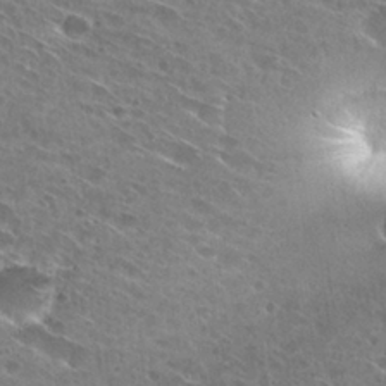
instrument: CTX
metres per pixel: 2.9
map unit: Hto
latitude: 28.4034
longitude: -44.7435
